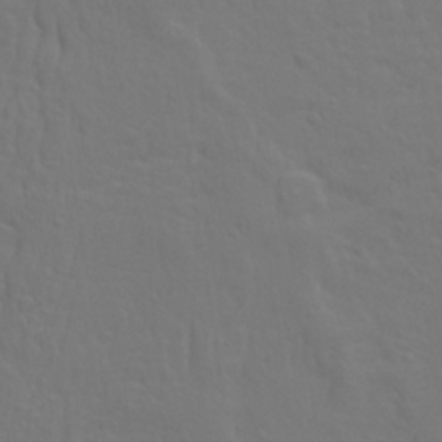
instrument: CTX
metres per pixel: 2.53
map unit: Ave
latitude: 23.4426
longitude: -135.1592
